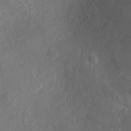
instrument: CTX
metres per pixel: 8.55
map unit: Ht
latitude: -2.6896
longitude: -16.5168
